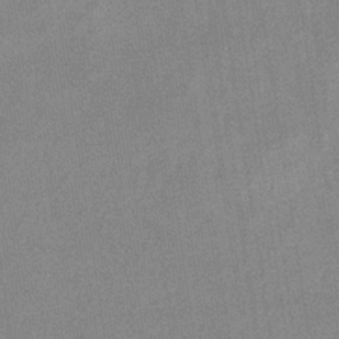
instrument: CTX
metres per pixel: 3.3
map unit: eHb
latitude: -34.8597
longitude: 73.3320
